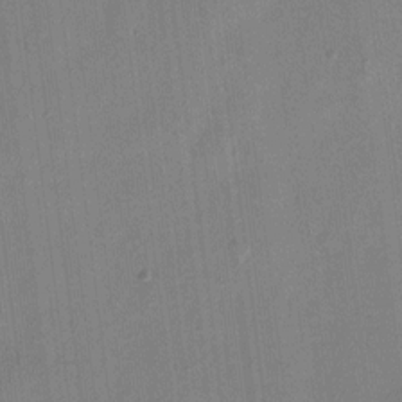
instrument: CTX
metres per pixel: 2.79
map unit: eHh
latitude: 12.6113
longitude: -68.7813
